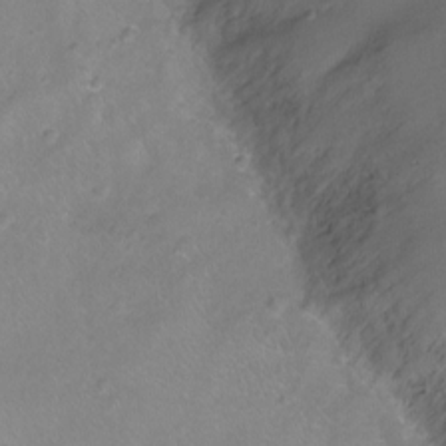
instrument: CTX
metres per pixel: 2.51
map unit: Ht
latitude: -8.5007
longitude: -20.3845
